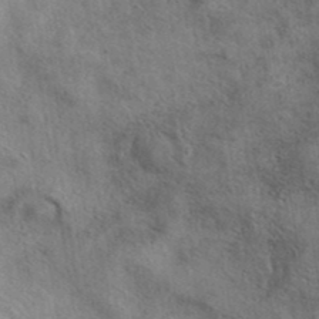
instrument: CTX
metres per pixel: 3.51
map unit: eAb
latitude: 38.8947
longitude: 112.7274
